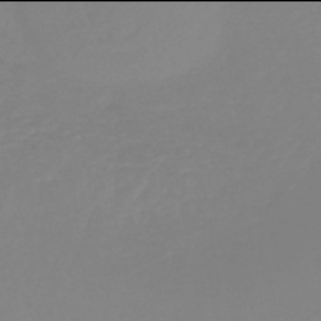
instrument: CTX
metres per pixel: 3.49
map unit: lHb
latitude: -46.0094
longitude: 64.9353
